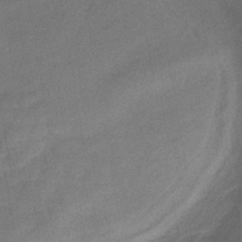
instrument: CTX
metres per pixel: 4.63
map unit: eHb
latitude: -42.6707
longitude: 83.9745
